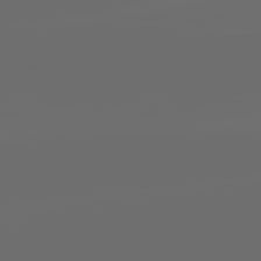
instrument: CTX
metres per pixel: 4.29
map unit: lApd
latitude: 83.8583
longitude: -129.2348
